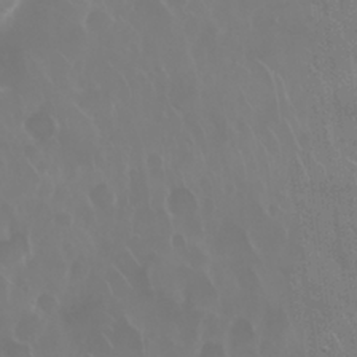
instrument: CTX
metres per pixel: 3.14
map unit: Nhu
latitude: 28.5168
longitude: -62.7058
